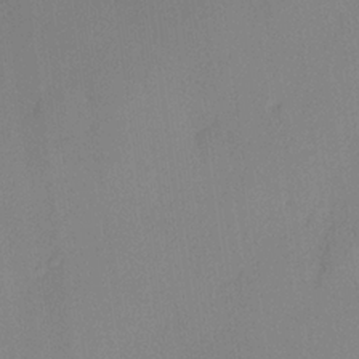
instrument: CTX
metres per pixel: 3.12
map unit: lHvf
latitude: 22.1578
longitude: 140.9164
